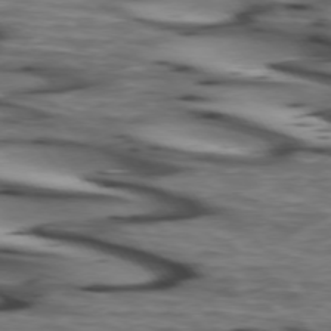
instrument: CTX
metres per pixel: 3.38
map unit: lApd
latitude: 74.1767
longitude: -64.8380
